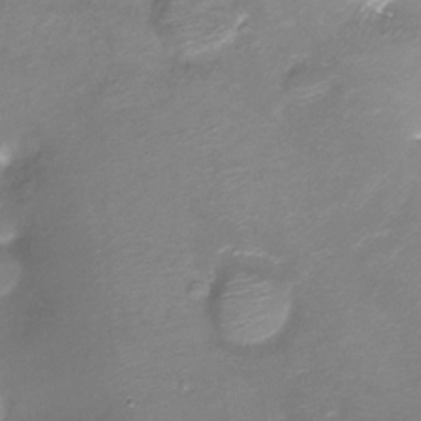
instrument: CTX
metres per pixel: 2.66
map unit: Ht
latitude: -16.3873
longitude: -42.4790
